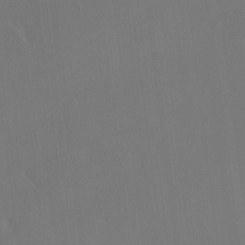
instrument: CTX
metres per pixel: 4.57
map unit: HNhu
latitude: 7.7072
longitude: 4.3495
